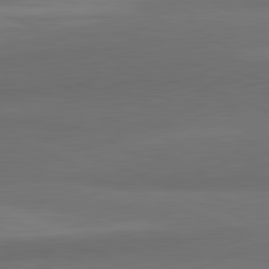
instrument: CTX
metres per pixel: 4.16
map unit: lApd
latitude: 82.1577
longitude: 156.6707
